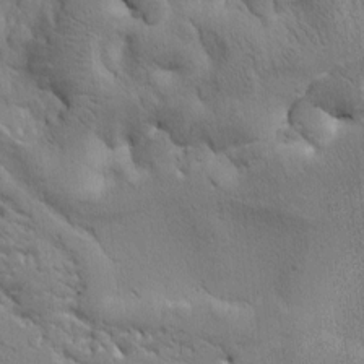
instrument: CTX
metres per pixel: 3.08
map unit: Htu
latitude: 0.9136
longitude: 174.0849
